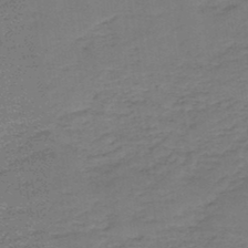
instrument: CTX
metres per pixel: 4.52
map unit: HNb
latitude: -47.9367
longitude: -38.9136
